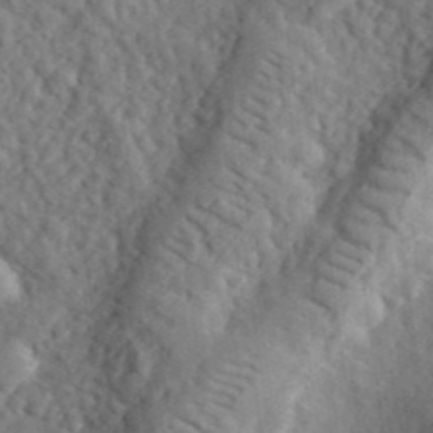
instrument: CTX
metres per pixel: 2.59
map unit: lHvf
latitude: 35.8961
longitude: -85.4049
